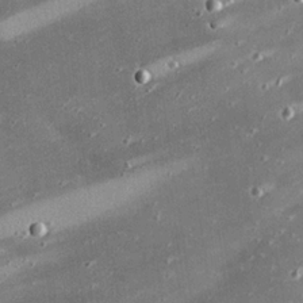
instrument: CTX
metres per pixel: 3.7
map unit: eHh
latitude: 24.2144
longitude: -89.9717
